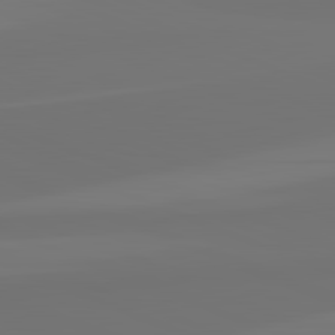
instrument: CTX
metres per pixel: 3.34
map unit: lApd
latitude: 82.4223
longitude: 155.6155
